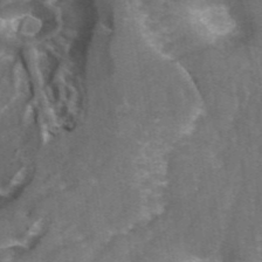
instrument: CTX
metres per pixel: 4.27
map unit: ANa
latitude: 44.4979
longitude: 25.5399
